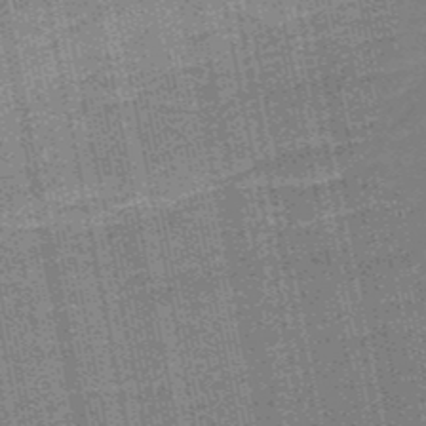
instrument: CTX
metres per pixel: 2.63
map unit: HNb
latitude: -50.5574
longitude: -42.1011
